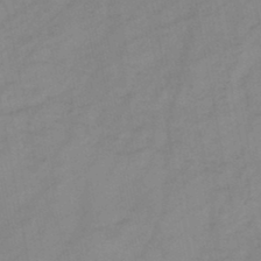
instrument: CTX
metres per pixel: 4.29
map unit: HNb
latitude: -46.2172
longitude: -38.3845
